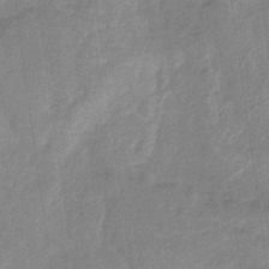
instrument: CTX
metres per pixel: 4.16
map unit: HNb
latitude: -33.2376
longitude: 59.5210
